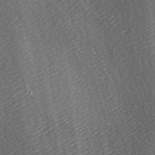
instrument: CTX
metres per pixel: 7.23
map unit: lAa
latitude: -5.7477
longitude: -121.3293
